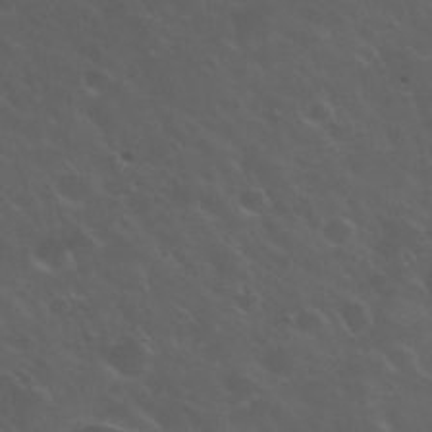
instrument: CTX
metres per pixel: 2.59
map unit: Nhu
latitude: 30.9514
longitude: -55.3670
